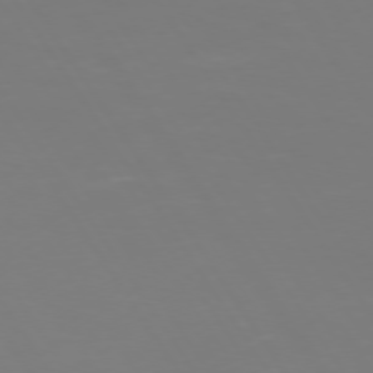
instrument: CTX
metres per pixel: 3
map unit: Hpe
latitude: 73.2915
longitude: -127.2726
